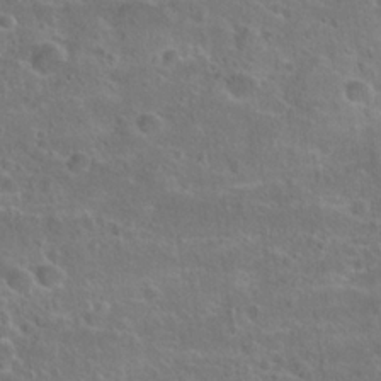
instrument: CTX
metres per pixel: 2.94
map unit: Hto
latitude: 22.4223
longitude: -45.7072
